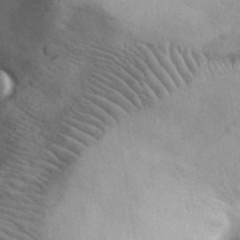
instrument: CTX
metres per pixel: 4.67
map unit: eHh
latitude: 31.0837
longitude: -70.7435
